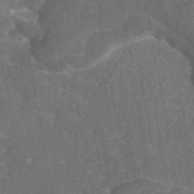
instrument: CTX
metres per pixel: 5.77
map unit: eAb
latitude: 46.1011
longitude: 116.5573
